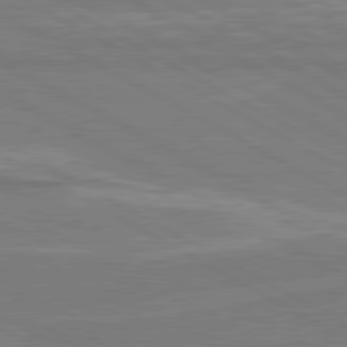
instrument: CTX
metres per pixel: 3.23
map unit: lApd
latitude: 80.2711
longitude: 128.4629
